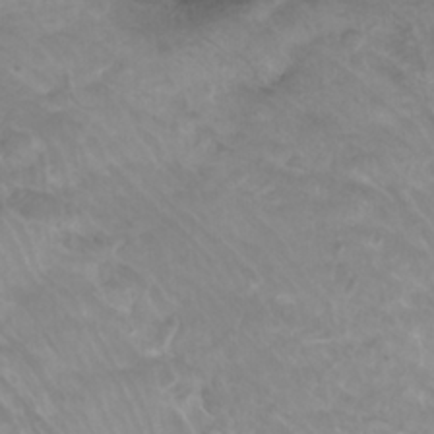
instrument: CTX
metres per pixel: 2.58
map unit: Htu
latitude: -10.5007
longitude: -74.8569
